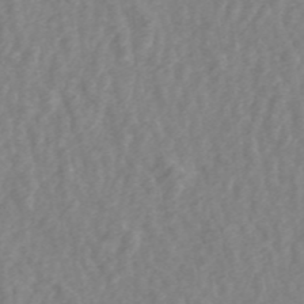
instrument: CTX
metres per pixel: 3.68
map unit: ANa
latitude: 45.6505
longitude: 28.3117
